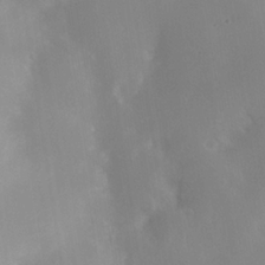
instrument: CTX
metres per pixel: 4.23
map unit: Nhe
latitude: -35.3510
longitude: -130.8002
